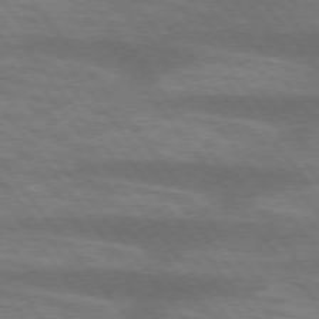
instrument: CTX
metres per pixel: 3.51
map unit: lApd
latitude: 75.1025
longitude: -57.7449
